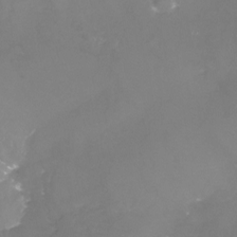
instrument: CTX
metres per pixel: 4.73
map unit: Nhu
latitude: -24.0094
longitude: -57.8394
